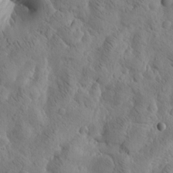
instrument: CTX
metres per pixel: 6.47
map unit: Htu
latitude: -3.3320
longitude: 170.7085
